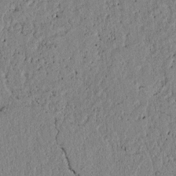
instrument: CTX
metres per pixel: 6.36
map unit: lAvf
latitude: 7.1781
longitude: 163.7477
